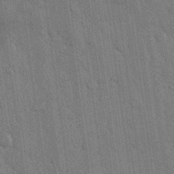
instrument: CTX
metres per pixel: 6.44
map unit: Nhu
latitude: 27.6316
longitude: -68.0822
